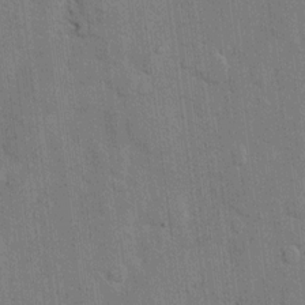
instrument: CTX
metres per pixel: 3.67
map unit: eHh
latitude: 11.1025
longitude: -66.4034
